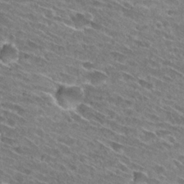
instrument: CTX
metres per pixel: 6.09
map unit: Hto
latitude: 27.0270
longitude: -44.1011
